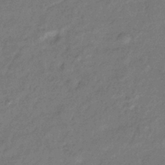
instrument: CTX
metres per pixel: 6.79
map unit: eHb
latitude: -38.8597
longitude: 80.5007
